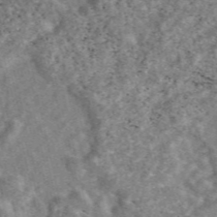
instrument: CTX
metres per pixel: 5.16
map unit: eAb
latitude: 47.6127
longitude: 119.2565
